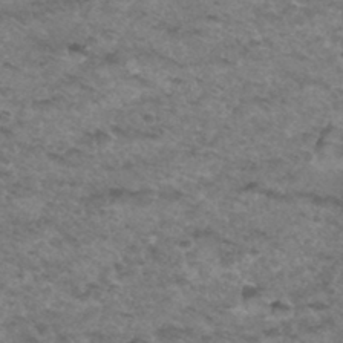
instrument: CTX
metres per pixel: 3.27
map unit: Hto
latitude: 33.5371
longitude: -48.3467
